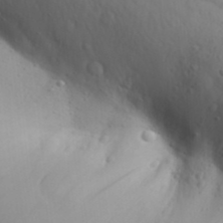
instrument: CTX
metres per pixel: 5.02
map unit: Aa
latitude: 30.8758
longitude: -146.2523
